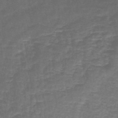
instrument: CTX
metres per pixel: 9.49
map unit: lHb
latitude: -42.8974
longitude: 55.8611
